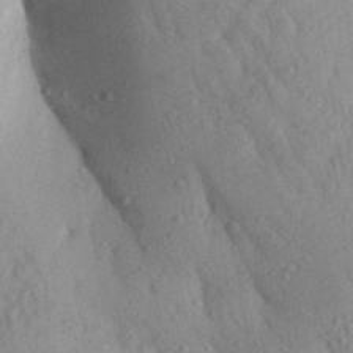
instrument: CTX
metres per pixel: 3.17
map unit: Aa
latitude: 29.1214
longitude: -148.1200
